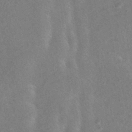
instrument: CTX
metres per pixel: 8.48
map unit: eAb
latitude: 35.1592
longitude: 111.1242
